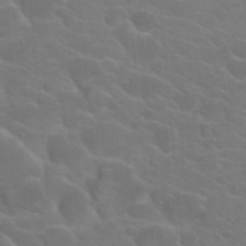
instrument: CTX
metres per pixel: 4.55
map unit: Hto
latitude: 23.7827
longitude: -36.7813
